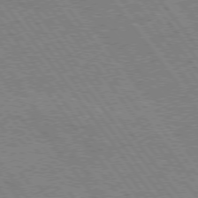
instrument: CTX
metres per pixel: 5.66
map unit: Hpe
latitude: 74.5168
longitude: -139.6694
